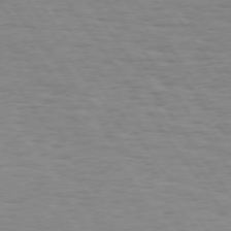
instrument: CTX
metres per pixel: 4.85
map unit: Hpe
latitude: 74.2900
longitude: -132.8947
